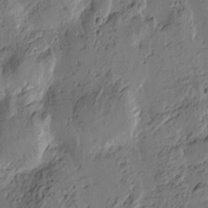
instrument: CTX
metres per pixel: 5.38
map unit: Htu
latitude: -3.6910
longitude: -177.1592
